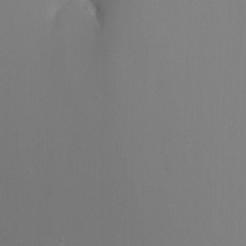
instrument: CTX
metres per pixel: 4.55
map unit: Nhu
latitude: -7.5966
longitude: -75.5182
